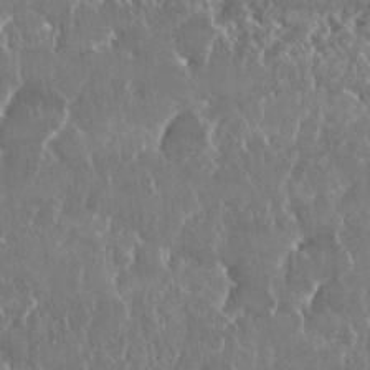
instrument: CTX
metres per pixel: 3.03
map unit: Nhu
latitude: 25.6693
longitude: -60.3845
